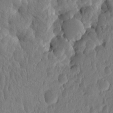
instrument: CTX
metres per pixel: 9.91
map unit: eHh
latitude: -1.4833
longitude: 14.5952
